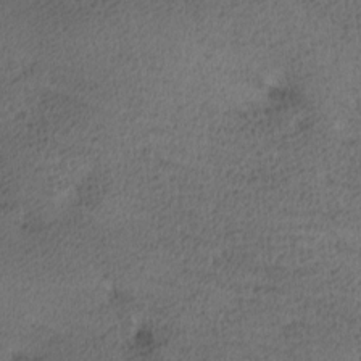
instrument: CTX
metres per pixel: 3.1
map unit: lAa
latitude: -9.6533
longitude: -124.8758
